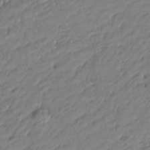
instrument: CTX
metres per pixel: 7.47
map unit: Htu
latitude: -5.8422
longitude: 177.2754
